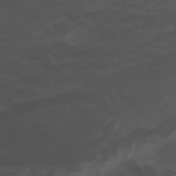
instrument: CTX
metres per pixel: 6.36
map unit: Nhu
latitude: -11.6533
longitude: -74.6868
